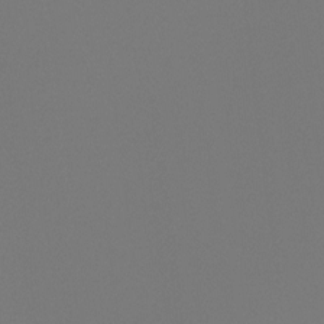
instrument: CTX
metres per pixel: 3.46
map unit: Hto
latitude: -7.8989
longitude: -51.8961
